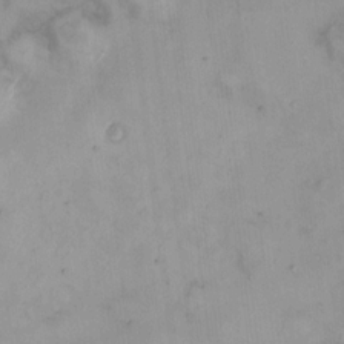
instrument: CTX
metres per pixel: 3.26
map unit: HNhu
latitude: 8.3656
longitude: 10.3306
